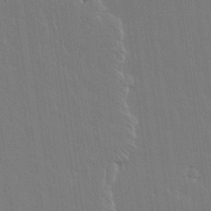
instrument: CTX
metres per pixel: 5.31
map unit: lAvf
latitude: 15.8017
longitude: -127.0270
